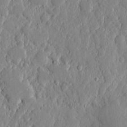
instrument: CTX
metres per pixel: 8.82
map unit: eHh
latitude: 6.4601
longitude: -72.5735
